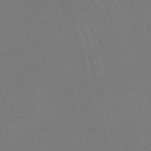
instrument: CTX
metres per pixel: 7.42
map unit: lHb
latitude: -46.3873
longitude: 77.5021
